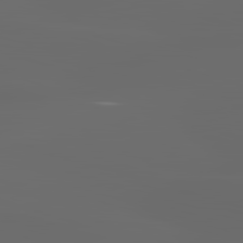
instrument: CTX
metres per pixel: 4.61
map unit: lApd
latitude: 83.0836
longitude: -137.6694
